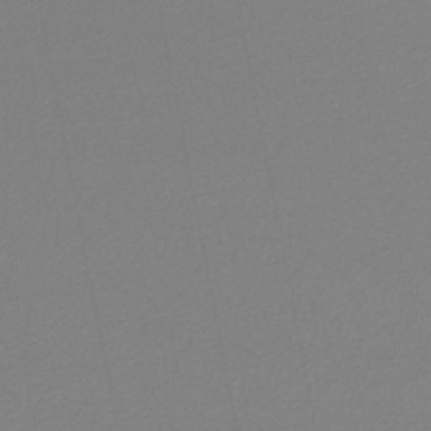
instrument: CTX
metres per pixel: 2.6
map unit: lHb
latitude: -44.7652
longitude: 75.0676
